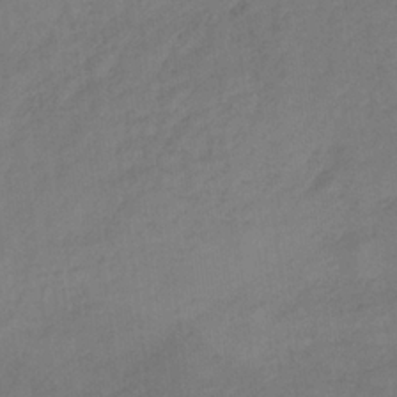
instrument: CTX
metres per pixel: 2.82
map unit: lHb
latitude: -33.2187
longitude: 64.5007
